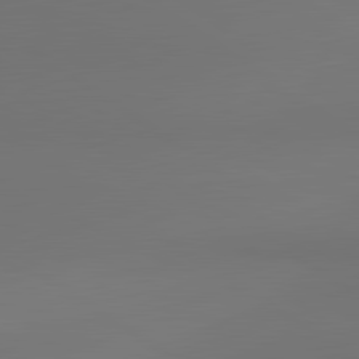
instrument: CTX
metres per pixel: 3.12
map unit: lApd
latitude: 81.2348
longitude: 153.6910
